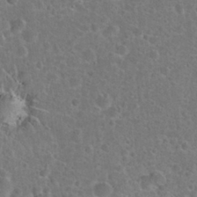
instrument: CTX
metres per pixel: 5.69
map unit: Hto
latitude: 22.1956
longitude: -47.9528
